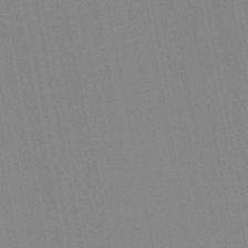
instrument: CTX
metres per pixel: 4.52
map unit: HNb
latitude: -48.1795
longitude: 58.9919
